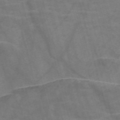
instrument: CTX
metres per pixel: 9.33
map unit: Nve
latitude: -58.5762
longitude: 64.1039
